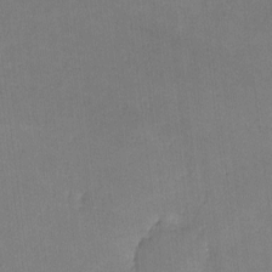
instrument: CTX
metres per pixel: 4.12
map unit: lHvf
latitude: -10.8219
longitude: -101.3293
